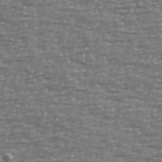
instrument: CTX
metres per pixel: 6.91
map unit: Ave
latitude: 40.4034
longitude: -113.2537
